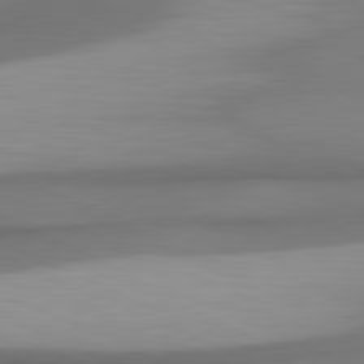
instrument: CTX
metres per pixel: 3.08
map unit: lApd
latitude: 81.4426
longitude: 171.3888
